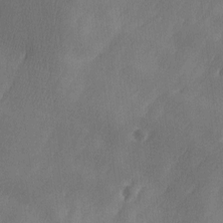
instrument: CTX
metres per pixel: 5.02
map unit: Ave
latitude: 10.1389
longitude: -105.9150
